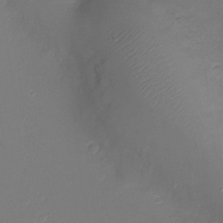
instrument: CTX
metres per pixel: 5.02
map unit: Ht
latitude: -8.1984
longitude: -27.1214
